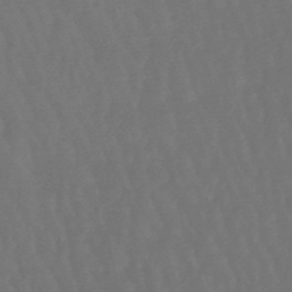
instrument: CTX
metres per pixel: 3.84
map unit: lHb
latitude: -47.5777
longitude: 79.5021
